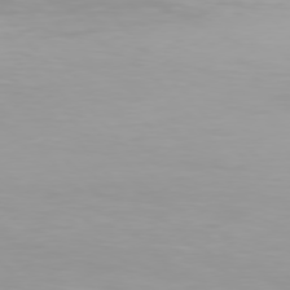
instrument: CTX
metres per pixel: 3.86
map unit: Hpe
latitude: 76.5356
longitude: -134.6868
